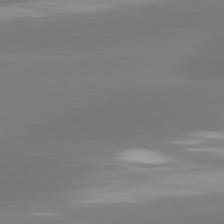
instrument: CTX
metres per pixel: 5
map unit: lApd
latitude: 81.5560
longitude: -163.1026
